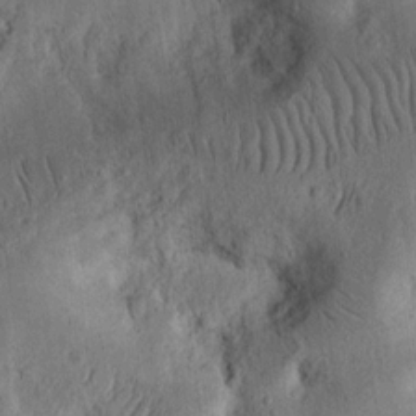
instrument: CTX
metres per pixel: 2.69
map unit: Ht
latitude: 13.8961
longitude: -74.1011
